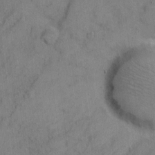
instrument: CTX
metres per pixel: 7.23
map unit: Hto
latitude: 4.6490
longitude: -60.9324
